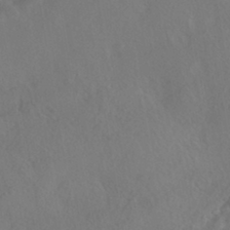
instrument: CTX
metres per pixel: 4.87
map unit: HNhu
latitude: -41.8044
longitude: 101.3887
